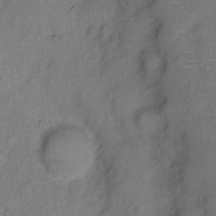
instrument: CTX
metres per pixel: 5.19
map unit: Hto
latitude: 4.4979
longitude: -61.1403
